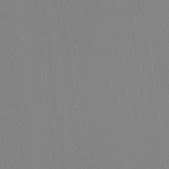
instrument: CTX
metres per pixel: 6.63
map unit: HNhu
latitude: 10.0255
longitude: 11.5021
